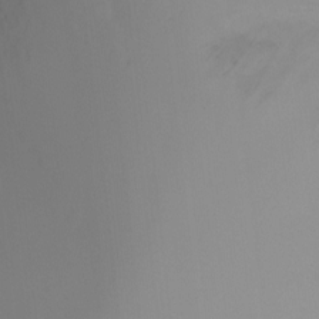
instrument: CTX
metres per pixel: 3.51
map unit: Ht
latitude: -5.4643
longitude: -28.1011
